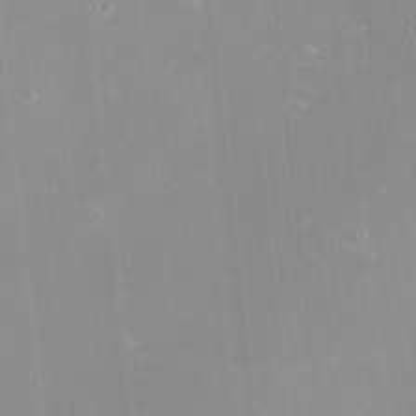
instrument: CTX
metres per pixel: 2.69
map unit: eHh
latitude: -12.1228
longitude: -61.1970
